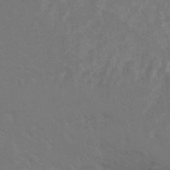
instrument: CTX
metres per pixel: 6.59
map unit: Hto
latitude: 6.0444
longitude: -30.6869
